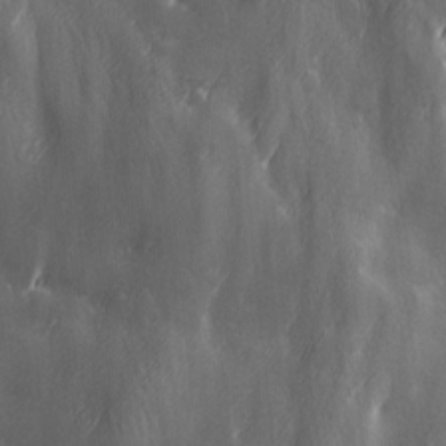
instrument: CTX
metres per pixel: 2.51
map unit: Ave
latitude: 13.0648
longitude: -104.9514
